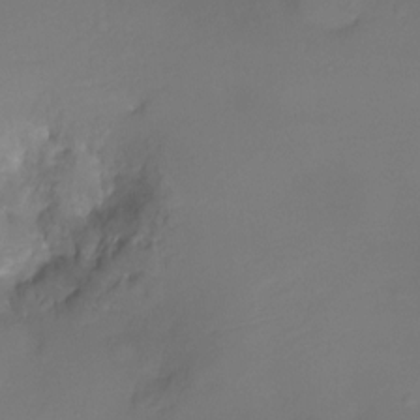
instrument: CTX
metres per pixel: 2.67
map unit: Ht
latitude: -10.4062
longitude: -29.5938
